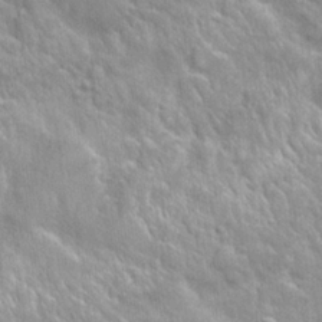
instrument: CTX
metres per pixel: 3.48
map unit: Nhu
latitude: 24.8757
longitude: -59.7072
